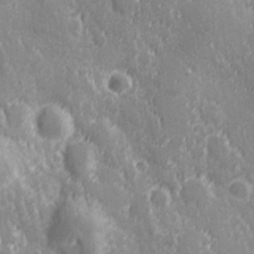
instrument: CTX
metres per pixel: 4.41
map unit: Hve
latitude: 25.0080
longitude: 146.4818
